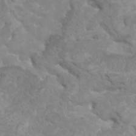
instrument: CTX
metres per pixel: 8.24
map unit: HNhu
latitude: 3.2348
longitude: -1.8772
